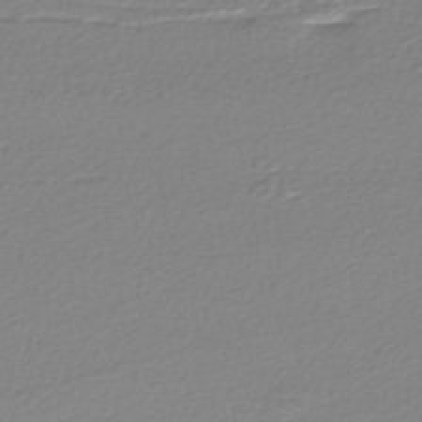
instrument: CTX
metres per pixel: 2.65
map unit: HNhu
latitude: -46.8219
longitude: 103.0675
